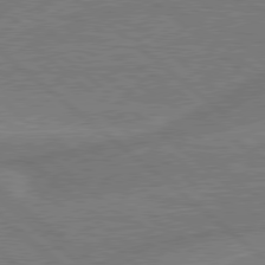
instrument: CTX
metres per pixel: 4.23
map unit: Hpe
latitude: 78.8758
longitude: -152.5924
